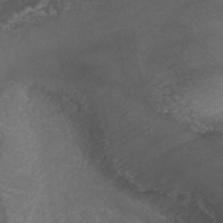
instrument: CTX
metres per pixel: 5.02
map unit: ANa
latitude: 42.2334
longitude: 28.0472
